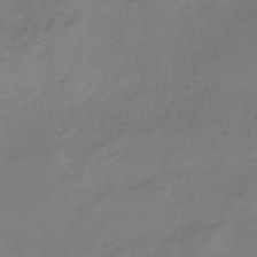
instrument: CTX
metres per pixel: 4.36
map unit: HNb
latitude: -32.9920
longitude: 60.8975
